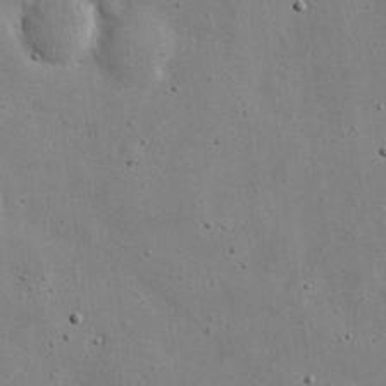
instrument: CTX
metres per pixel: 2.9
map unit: eHh
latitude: 20.5546
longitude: -71.7827
